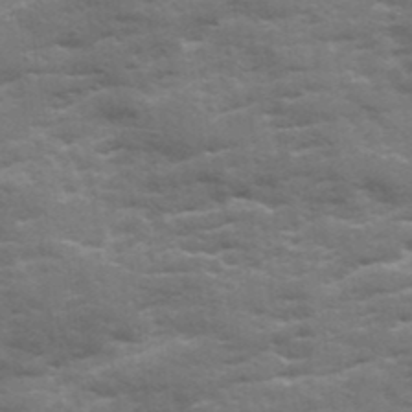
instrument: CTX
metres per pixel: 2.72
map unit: Ave
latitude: 19.2537
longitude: -129.8205
